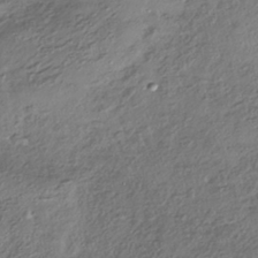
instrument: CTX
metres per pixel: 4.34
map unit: HNhu
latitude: -40.8597
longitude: 107.6533
